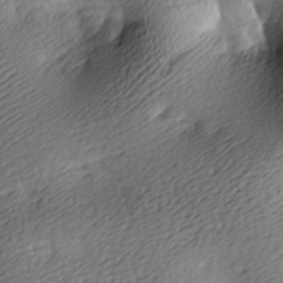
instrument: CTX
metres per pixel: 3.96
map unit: lAa
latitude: -9.4643
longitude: -126.1956
